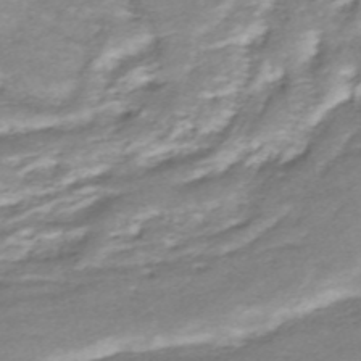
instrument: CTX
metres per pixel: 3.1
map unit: ANa
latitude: -44.5952
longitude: 104.7274
